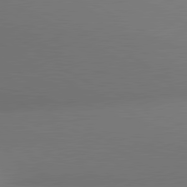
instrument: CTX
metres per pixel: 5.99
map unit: lApd
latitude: 80.7813
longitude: 133.4266
